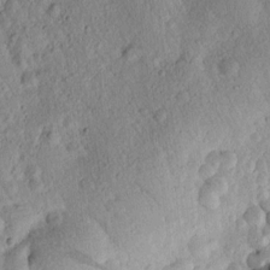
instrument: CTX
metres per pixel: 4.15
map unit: lAvf
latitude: 7.8583
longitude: 169.6910
